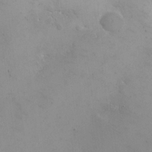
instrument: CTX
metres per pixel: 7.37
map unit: eHh
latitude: 18.4601
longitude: -66.9513
